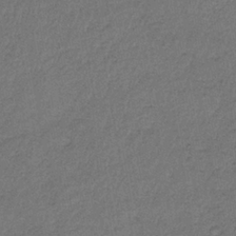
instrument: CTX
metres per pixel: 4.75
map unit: HNb
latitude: -34.2550
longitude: 62.5762
